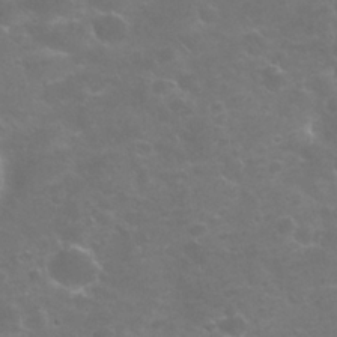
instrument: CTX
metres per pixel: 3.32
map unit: Nhu
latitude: 25.8016
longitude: -53.1592
